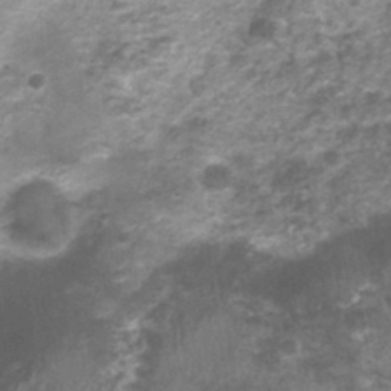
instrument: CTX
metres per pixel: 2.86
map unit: Nhu
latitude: 1.5182
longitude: -17.8583
